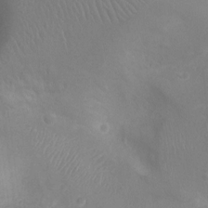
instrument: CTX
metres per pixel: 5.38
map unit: Ht
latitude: -3.7666
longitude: -18.1389
